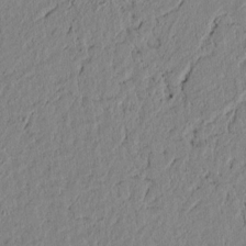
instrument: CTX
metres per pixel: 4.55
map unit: lAvf
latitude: 6.4034
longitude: 164.2740
